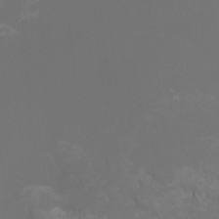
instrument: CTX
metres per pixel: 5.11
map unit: Htu
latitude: -13.3888
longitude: -48.2522
